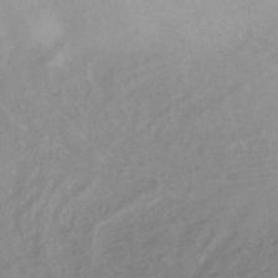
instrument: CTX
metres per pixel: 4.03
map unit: eHb
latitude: -42.2361
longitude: 84.4251
